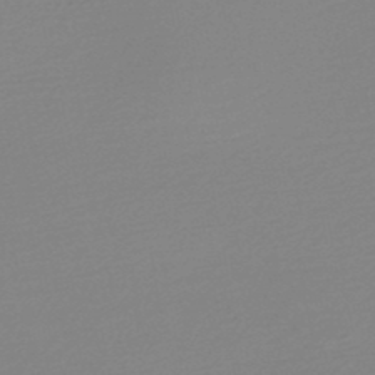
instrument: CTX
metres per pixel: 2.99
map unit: lHb
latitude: -48.4629
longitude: 65.3699
